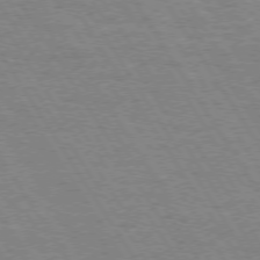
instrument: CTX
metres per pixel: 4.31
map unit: Hpe
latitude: 73.5372
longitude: -129.4426
